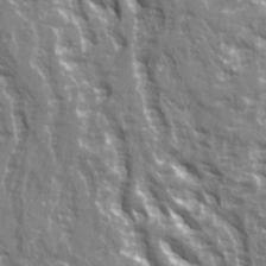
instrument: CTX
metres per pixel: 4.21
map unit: Ave
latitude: 21.8773
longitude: -133.0270
